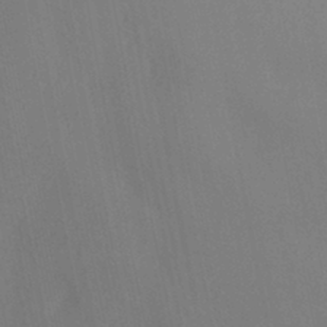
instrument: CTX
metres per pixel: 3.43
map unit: ANa
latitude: -38.6708
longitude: 96.0472
